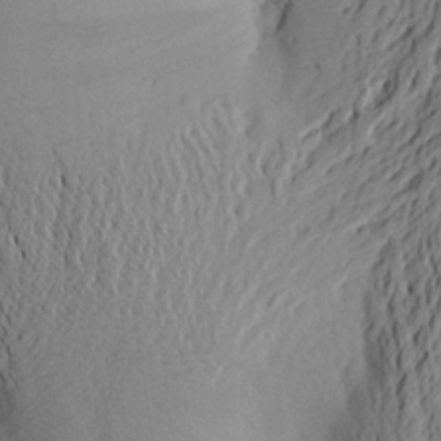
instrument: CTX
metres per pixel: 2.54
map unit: Aa
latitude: 25.0647
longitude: -149.5938
